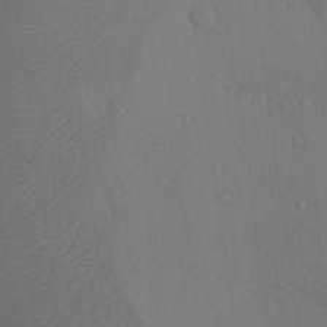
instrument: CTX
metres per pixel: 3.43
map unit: Aa
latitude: 25.8961
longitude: -137.1970
